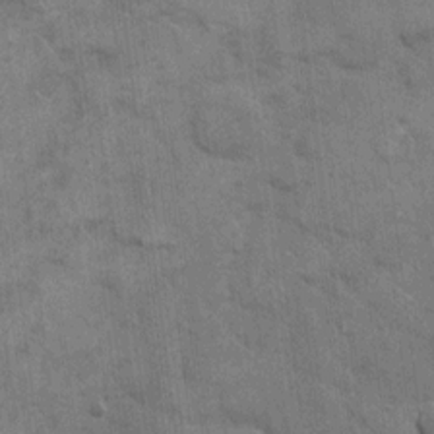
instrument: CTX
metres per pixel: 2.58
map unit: eHh
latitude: 12.6680
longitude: -65.2726
